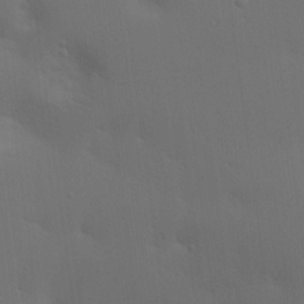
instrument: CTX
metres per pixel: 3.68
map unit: lAa
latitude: 20.7435
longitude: -138.5357
